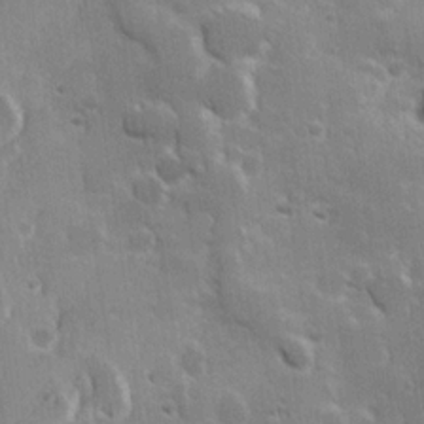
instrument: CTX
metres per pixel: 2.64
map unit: Hve
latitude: 23.7072
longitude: 146.7652
